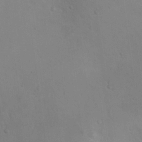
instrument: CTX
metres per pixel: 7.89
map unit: Nhu
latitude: 13.2159
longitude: -36.3467
